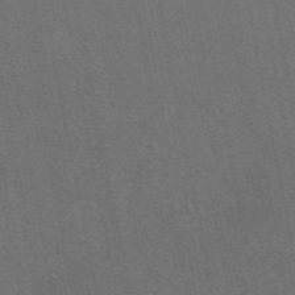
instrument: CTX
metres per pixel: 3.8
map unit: eAb
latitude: 47.6883
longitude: 116.5573
